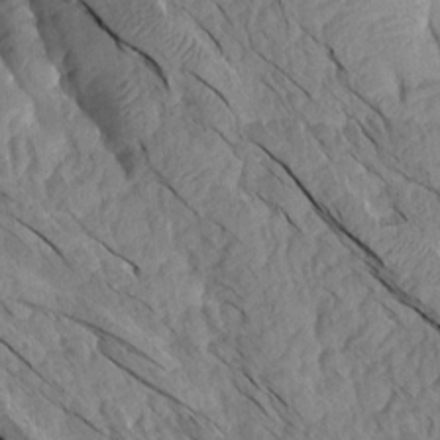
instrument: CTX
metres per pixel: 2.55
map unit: Aa
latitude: 14.8380
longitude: -145.0269
